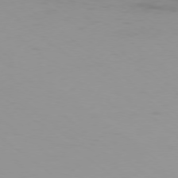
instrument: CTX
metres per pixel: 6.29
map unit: Ap
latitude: -77.9367
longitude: -94.4034
